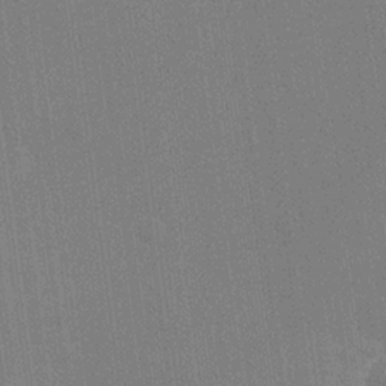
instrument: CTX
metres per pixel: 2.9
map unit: eHh
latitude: 19.3292
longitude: -68.2712
